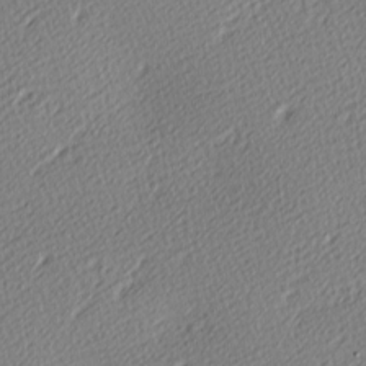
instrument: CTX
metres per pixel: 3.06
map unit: lAa
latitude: -10.4251
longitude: -125.9528
